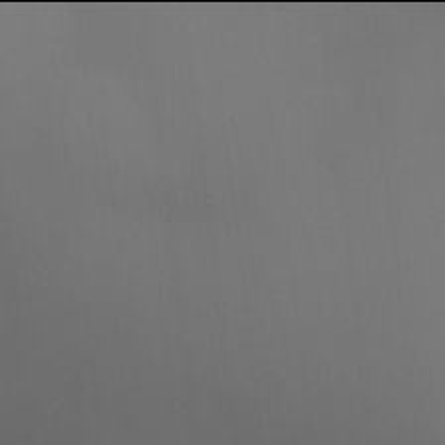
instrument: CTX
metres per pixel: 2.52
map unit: HNhu
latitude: 13.9906
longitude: 13.2376
